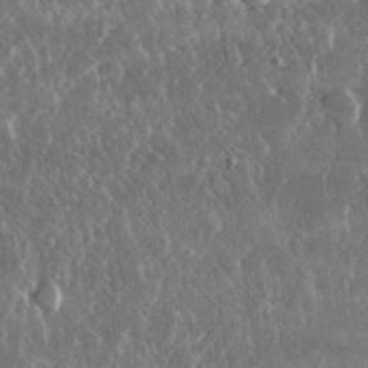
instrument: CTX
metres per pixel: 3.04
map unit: lHvf
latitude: 31.7639
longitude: -91.4615
